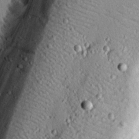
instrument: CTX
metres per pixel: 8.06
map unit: eHh
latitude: 22.7624
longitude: -90.1956
